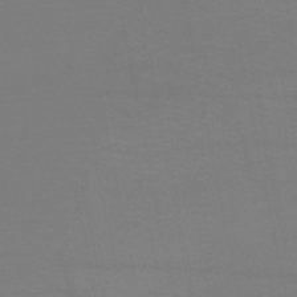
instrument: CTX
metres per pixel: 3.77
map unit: HNb
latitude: -50.6707
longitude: -43.5560
